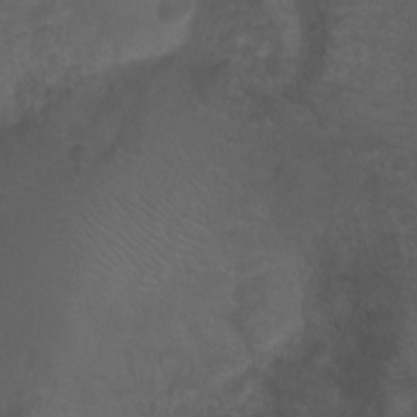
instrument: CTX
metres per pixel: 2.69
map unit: Ht
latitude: -11.6533
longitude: -35.3670
